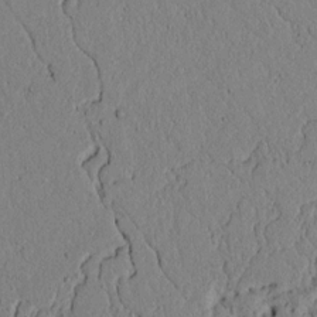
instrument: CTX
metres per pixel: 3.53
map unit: lAvf
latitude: 5.4048
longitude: 166.5952
